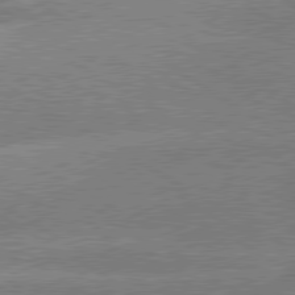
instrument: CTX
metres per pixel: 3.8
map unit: lApd
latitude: 79.7072
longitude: -133.8394
